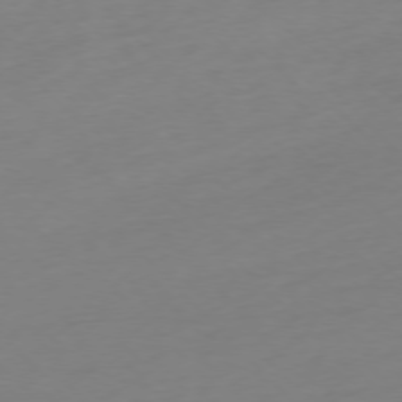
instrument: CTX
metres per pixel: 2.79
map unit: Ap
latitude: -76.7274
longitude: -70.5357
